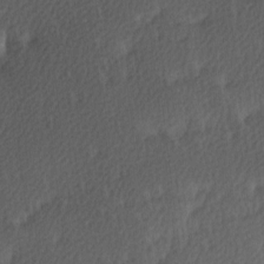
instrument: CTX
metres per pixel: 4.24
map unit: Ave
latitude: 8.9514
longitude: -106.7057
